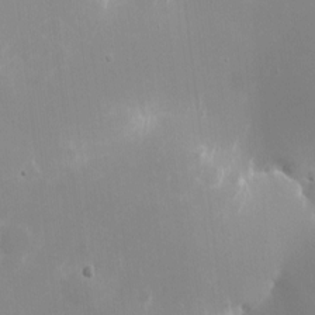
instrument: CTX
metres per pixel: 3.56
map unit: eHh
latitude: 4.1578
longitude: -69.0081
